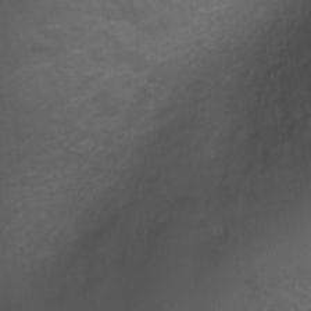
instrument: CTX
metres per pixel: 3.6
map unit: Ht
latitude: 2.1011
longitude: -27.0648
